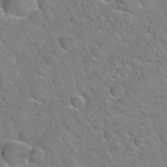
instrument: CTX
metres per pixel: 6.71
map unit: Hto
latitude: 35.1592
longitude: -49.1025
